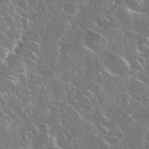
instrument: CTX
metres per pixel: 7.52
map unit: Nhu
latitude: 29.2159
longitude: -60.3278
